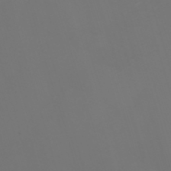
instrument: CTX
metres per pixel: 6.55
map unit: Nhu
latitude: -7.3509
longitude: -80.3278
